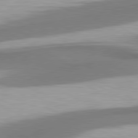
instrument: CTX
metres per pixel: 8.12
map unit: lApd
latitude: 80.6490
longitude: 176.9542
